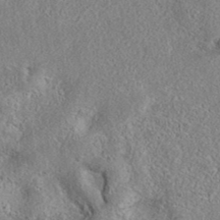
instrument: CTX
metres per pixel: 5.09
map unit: eAb
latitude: 37.2915
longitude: 113.2187
